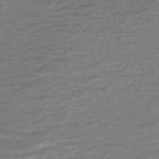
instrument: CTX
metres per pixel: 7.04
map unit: HNhu
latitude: -45.5210
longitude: 101.2375
